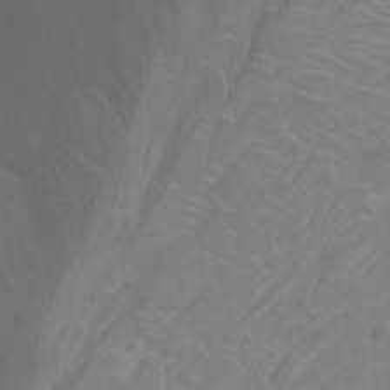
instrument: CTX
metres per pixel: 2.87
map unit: Nhu
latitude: -13.4832
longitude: -64.6491
